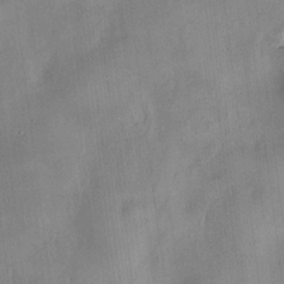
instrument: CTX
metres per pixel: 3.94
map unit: HNhu
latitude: 10.7435
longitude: 9.4076
